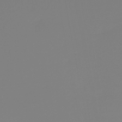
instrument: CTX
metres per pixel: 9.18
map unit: HNb
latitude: -46.0472
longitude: 55.1242
